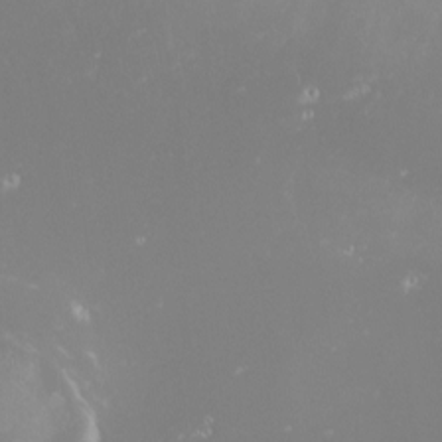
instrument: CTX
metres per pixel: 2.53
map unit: HNhu
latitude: -1.6911
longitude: 11.5210
